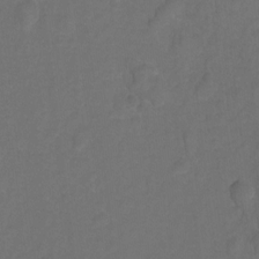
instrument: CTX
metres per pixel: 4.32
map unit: Hto
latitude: 4.1389
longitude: -32.3467
